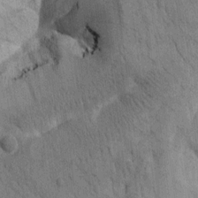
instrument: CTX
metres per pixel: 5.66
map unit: Htu
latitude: 0.3656
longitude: 174.1794
